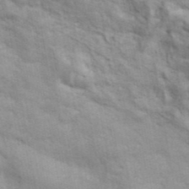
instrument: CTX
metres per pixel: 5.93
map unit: ANa
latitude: 41.7449
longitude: 17.2943
